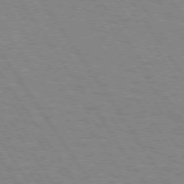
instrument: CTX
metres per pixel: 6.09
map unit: Hpe
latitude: 74.2712
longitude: -136.6113
